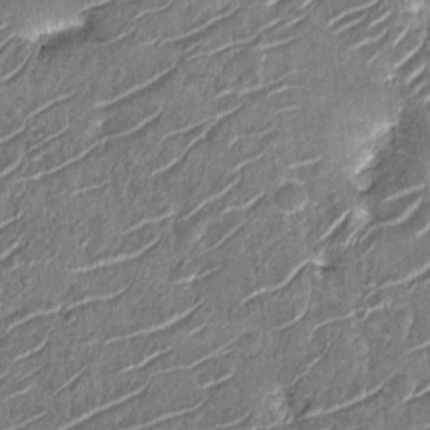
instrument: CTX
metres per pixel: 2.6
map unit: Nhu
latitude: -12.4251
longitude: -21.8961
